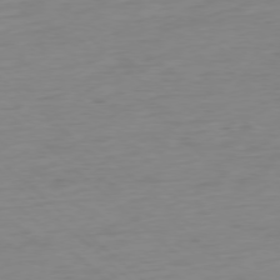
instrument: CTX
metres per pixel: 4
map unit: Ap
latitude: -77.6911
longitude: -77.2159
